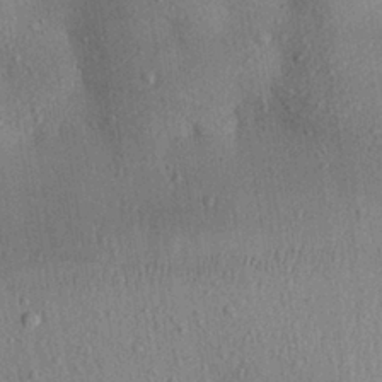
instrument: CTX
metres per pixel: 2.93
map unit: Aa
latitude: 29.8583
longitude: -146.6113
